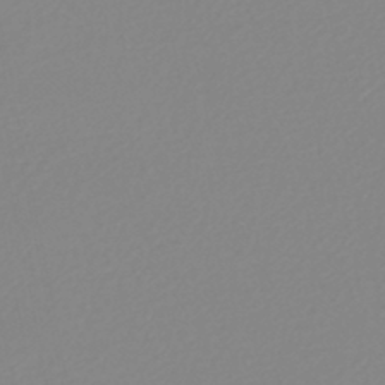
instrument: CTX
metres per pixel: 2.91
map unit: lHb
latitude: -44.6896
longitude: 55.1242
